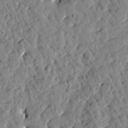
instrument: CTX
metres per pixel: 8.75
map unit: Htu
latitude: 1.8961
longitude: 179.6155
